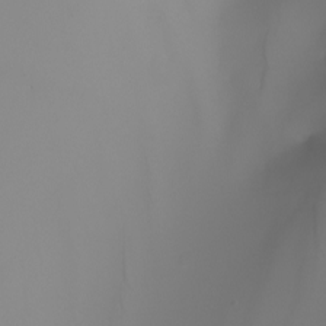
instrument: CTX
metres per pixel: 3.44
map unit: Nhu
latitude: -8.5196
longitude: -93.4804
